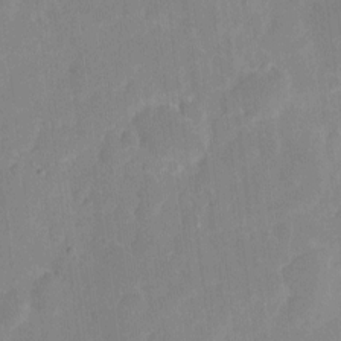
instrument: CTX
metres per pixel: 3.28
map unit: eHh
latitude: 5.6883
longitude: -66.5545
